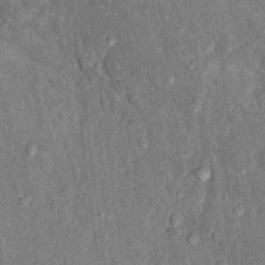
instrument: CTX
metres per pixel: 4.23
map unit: Hto
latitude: 10.7435
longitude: -37.2915
